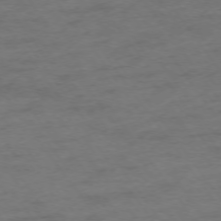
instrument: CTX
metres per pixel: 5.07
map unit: Ap
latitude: -75.0298
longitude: -73.5560
